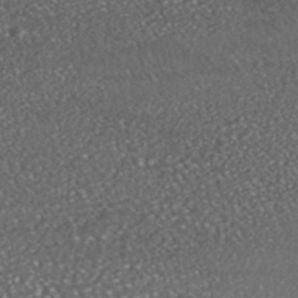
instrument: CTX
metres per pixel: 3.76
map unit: HNhu
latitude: -46.0283
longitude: 104.9730
